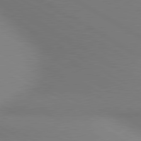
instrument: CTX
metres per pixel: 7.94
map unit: lApd
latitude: 80.4601
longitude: 130.5196
